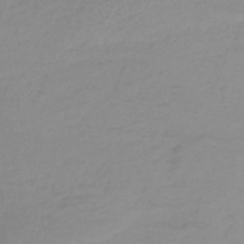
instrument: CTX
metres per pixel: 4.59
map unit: lHb
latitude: -36.5762
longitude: 61.4265
